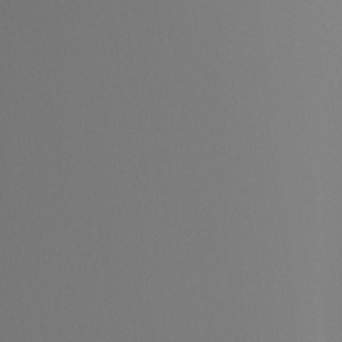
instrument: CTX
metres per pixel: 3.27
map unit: Ht
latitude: -16.2929
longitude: -48.1200
